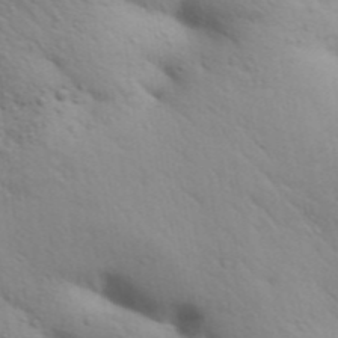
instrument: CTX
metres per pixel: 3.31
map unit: Aa
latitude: 31.4427
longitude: -146.5735
